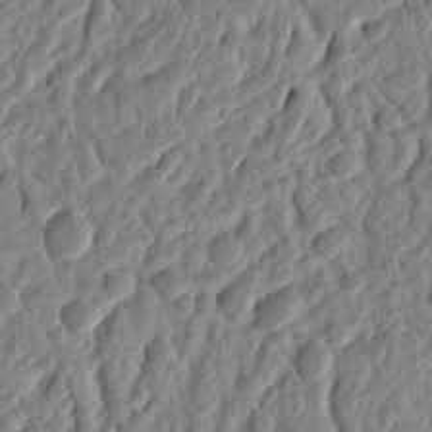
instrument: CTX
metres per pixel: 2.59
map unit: Ht
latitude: 11.5560
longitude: -76.0633
